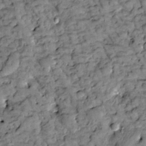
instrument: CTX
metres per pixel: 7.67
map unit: Htu
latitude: -2.5951
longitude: 173.7666
